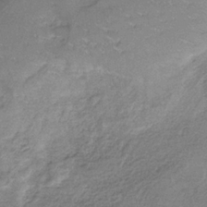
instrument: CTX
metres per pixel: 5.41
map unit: HNb
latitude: -33.3321
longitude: 59.3698
